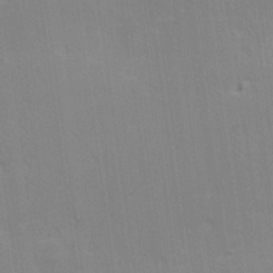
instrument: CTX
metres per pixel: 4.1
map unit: Hve
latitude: 25.6504
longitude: -94.1011
